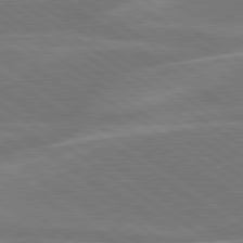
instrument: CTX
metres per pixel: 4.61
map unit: lApd
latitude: 79.7828
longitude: -124.8380
